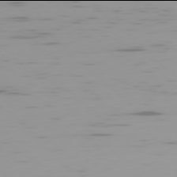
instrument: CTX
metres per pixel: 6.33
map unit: Ap
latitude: -78.0094
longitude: -64.8947
